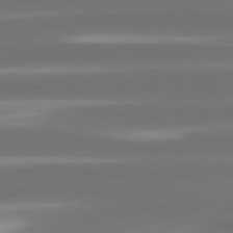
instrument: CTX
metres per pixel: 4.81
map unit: lApd
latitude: 81.0080
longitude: -142.3845
